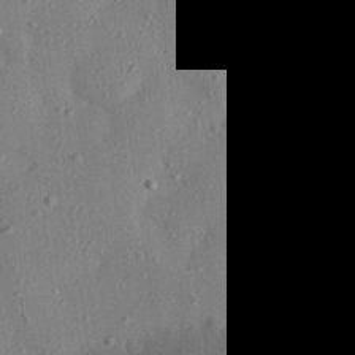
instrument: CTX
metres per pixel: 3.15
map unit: eHh
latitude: 27.2159
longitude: -76.5545
